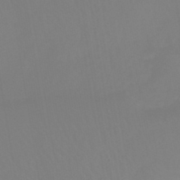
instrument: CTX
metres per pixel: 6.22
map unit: HNb
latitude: -45.6911
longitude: 55.3888
